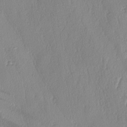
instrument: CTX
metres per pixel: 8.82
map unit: lAa
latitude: -7.9178
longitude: -129.3670
